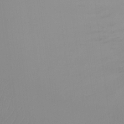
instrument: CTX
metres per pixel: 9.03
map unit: Ht
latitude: -14.3496
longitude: -50.5923
